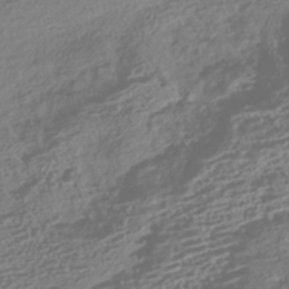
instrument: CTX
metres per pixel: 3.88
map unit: HNhu
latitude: -43.0864
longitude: 104.0661
